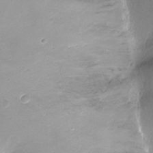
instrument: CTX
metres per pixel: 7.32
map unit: Nhu
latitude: -12.1228
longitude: -38.5924
